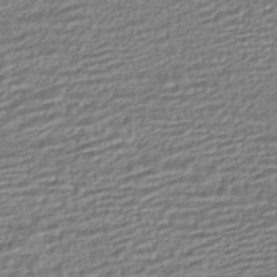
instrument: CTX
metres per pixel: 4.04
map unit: HNhu
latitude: -44.7274
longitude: 101.1998
